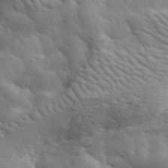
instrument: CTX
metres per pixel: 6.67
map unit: lHvf
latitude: 33.8583
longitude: -82.1011
